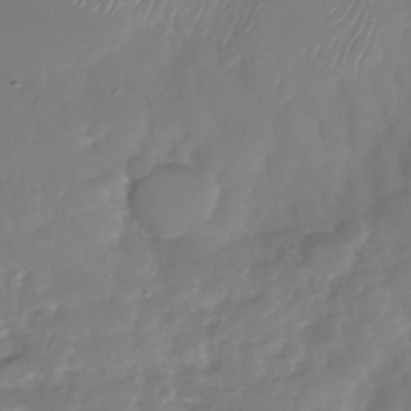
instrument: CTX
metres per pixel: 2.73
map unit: Nhu
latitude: -30.2928
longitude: -63.7639
